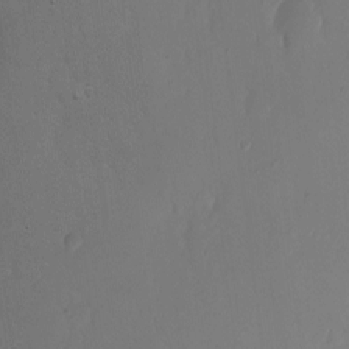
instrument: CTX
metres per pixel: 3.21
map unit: Nhe
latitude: -2.1983
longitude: -59.2537
